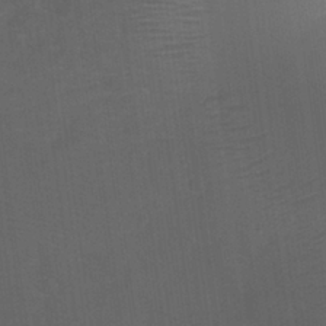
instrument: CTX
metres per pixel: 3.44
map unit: Hto
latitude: 25.6316
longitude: -45.0836
